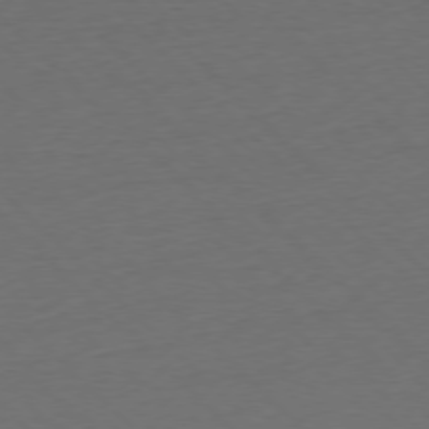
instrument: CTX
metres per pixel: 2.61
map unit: Ap
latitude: -77.2754
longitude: -92.1200
